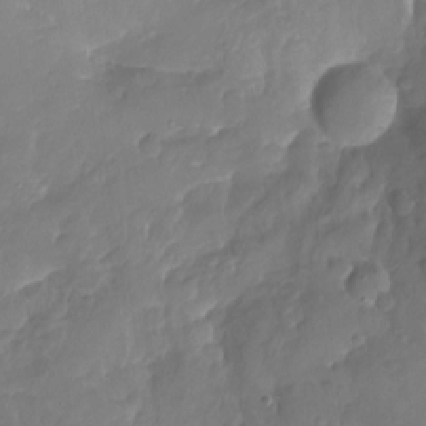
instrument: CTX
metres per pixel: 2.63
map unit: Nhu
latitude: -19.6722
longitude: -57.3103
